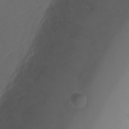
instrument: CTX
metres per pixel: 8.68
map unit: Ht
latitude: 0.8380
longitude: -21.7072
